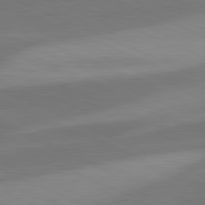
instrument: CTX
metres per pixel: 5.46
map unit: lApd
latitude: 81.4615
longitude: 125.3699
